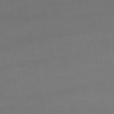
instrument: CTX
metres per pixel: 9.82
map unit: lHb
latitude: -47.8044
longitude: 62.3684
